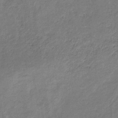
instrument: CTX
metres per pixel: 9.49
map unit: HNb
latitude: -32.9731
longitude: 59.8233
